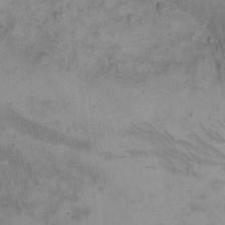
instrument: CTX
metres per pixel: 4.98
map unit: eHh
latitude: -8.8786
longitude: -68.0633
